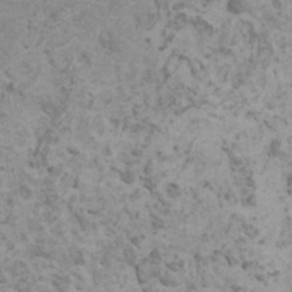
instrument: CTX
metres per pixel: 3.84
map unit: HNhu
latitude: -0.6330
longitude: 2.3306
